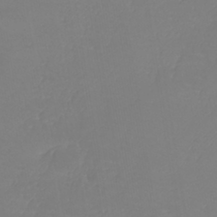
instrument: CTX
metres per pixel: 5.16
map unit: lHb
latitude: -40.9542
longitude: 65.8800
